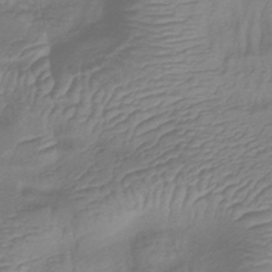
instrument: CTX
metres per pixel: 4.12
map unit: lHb
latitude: -41.2943
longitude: 78.5951
